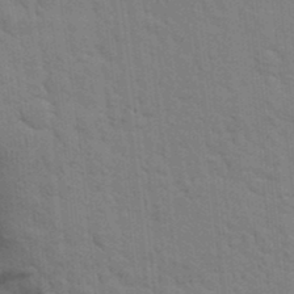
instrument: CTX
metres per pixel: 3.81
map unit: Aa
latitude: 24.5734
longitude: -148.4412
